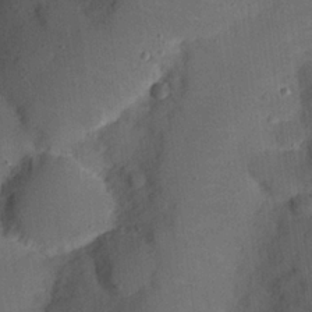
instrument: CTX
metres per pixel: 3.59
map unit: Nhu
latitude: 25.4237
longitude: -72.8002
